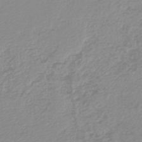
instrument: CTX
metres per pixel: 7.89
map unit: lHb
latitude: -45.6722
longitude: 65.3510
